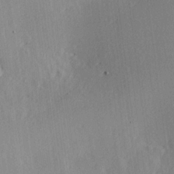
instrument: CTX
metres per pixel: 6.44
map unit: Hve
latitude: 18.6112
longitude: 149.2943
